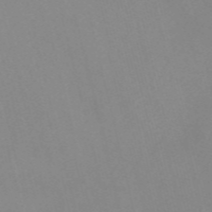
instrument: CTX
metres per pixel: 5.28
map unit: Nve
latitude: -56.6329
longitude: 51.5399
